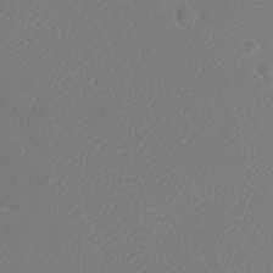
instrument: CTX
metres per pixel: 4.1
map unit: eHh
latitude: -8.9919
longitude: -69.8583
